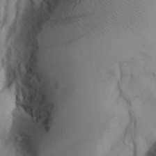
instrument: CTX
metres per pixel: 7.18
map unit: Aa
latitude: 26.2145
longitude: -132.6868
